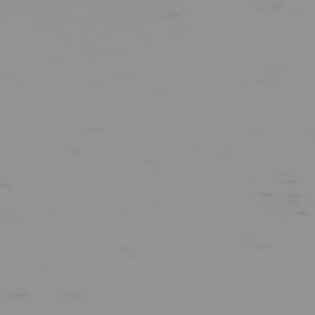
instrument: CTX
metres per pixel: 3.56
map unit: Hpe
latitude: -74.8219
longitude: 6.9541
